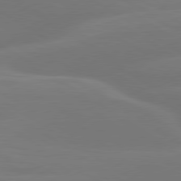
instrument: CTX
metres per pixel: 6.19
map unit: lApd
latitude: 79.9528
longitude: -149.9717
